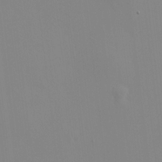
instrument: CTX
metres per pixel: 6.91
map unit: HNhu
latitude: 7.8205
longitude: 11.8611
